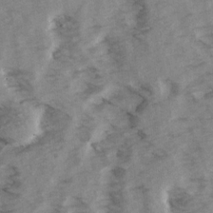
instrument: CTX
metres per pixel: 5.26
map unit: Ave
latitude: 15.1026
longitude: -103.2537
